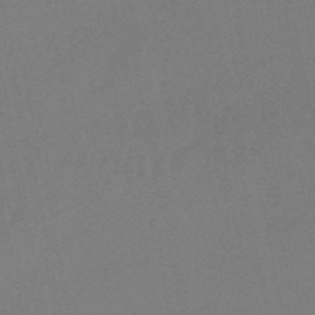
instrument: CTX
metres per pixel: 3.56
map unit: lHb
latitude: -50.3306
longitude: 81.5966
